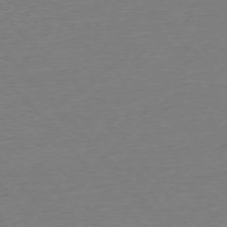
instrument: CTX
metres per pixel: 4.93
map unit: Ap
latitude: -76.0094
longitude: -93.1403
